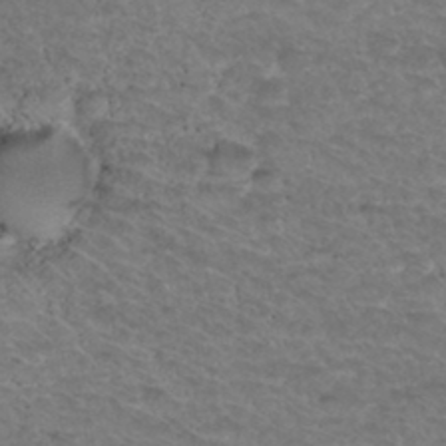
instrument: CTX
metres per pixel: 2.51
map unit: Hto
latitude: 34.8947
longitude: -46.7436
